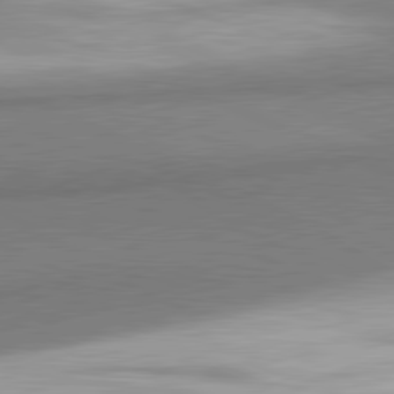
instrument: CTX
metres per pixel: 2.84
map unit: lApd
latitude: 81.2159
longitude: 165.2376
